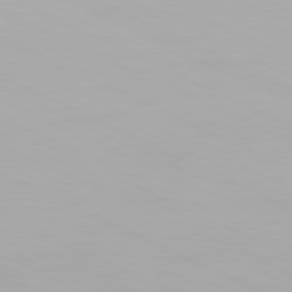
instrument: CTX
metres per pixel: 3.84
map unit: Hpe
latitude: -81.5966
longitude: 19.0486
